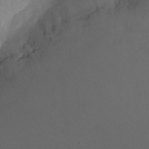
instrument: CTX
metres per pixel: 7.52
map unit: Hto
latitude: -10.3873
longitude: -40.7246
